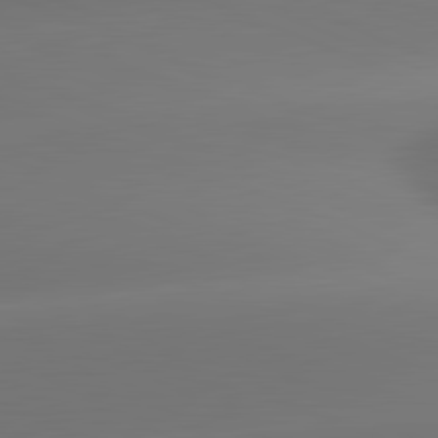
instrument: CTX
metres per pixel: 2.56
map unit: lApd
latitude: 81.8016
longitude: -161.5182
